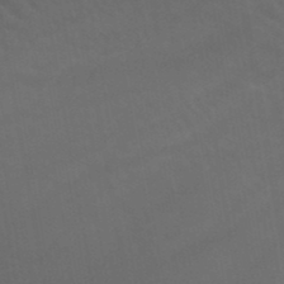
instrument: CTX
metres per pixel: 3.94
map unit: lHb
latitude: -45.7289
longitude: 77.2187
